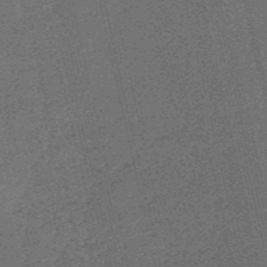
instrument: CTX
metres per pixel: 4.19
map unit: HNb
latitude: -53.1242
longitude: -42.4223
